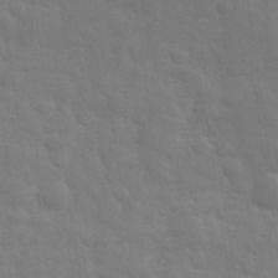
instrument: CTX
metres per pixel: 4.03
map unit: eHh
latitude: 31.1404
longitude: -70.3278
